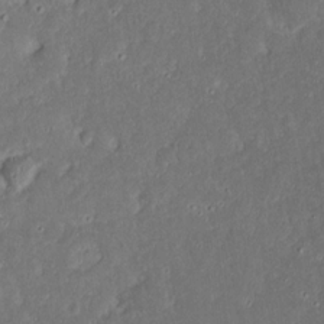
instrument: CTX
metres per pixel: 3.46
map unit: eHh
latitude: 17.5938
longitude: -73.6316
